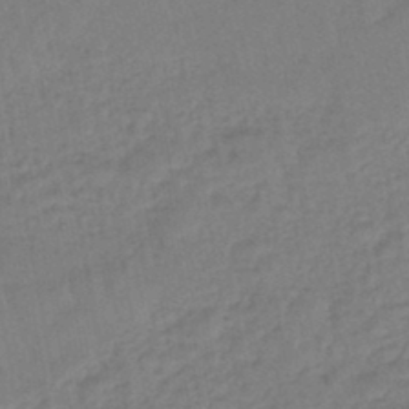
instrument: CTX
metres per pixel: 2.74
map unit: eHb
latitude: -44.9731
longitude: 80.3118
